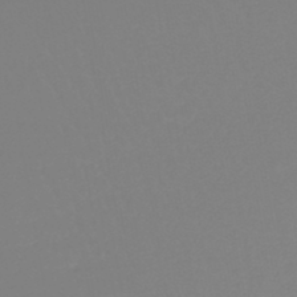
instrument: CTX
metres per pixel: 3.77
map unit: lHb
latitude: -45.6722
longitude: 72.1228
